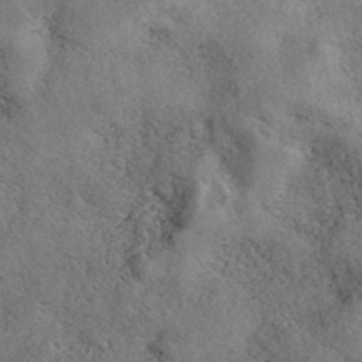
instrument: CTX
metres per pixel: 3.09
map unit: eAb
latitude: 39.0836
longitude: 113.1431
